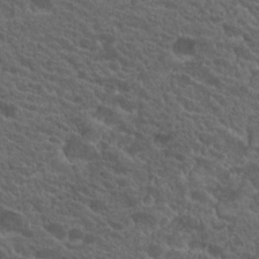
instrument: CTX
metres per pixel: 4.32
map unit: Hto
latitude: 19.4615
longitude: -34.5545
